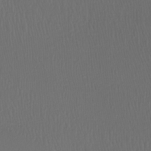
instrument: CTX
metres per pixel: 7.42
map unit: Nhu
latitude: -7.3509
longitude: -95.1403
